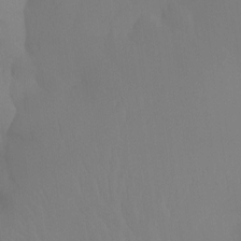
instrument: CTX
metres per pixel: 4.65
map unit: Htu
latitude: -14.6141
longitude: -48.4601
